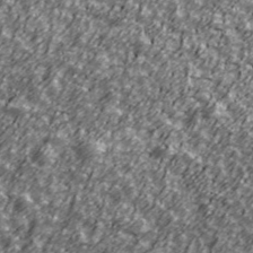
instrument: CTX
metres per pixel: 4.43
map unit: Ave
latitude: 41.8205
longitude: -113.6127
